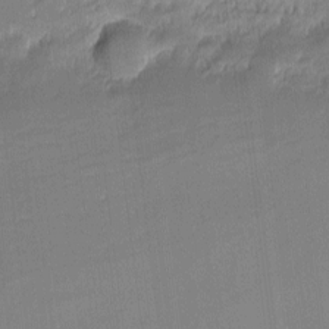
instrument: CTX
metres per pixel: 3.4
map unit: eHh
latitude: -2.3117
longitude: -82.7624
